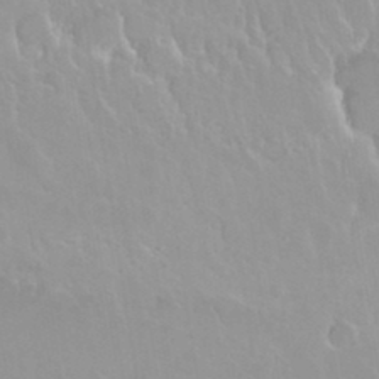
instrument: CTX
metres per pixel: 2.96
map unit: Nhu
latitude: 29.9150
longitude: -56.3656
